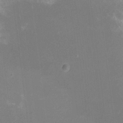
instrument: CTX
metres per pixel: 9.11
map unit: Nhu
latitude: -16.4251
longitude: -56.7624
